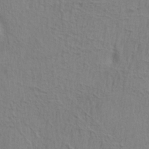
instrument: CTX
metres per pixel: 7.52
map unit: lAa
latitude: 21.4427
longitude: -138.9892
